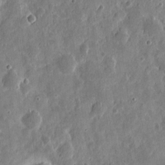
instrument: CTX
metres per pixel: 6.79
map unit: eHh
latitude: 9.5182
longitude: -73.5560
